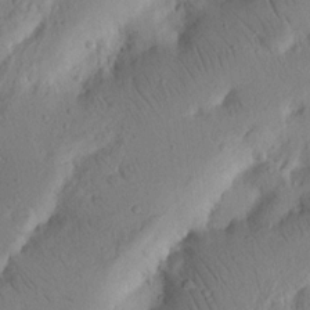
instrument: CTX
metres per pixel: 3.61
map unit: Nhu
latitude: 16.5546
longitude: -75.4049
